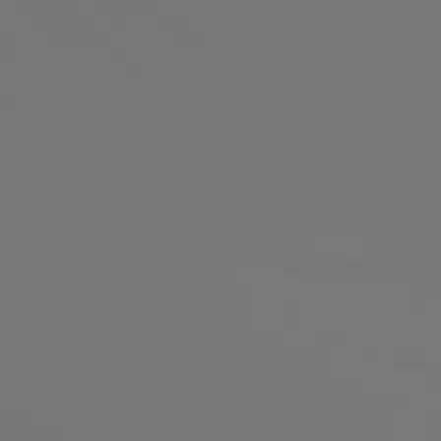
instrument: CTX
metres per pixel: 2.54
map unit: Hpe
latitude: 76.8947
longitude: -134.8758
